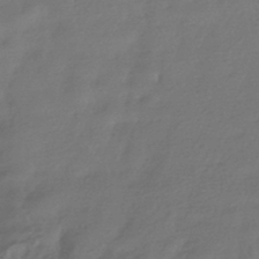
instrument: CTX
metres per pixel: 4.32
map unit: HNhu
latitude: -42.7652
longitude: 94.8030
